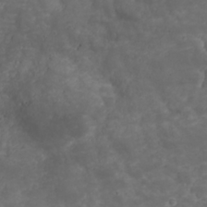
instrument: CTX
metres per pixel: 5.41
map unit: Nhu
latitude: 23.5938
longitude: -60.4790
